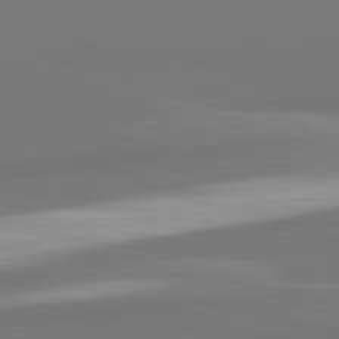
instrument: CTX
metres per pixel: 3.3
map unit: lApd
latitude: 82.5356
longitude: 153.0675
